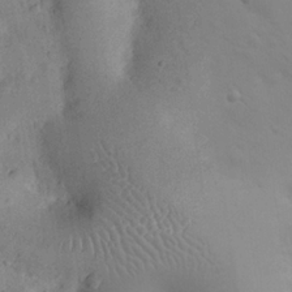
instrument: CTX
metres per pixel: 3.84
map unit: eHh
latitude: 25.1592
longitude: -65.9717
